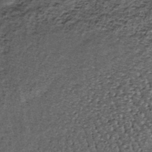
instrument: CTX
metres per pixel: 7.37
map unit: lHb
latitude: -39.1053
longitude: 66.2929
